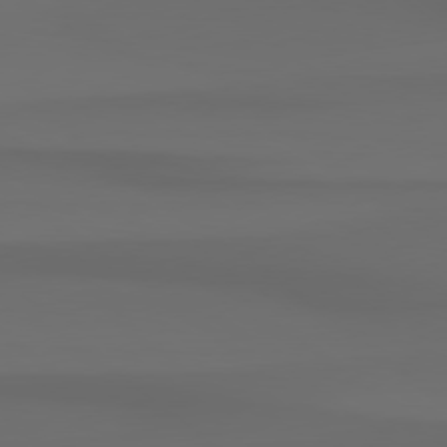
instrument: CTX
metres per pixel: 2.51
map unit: Hpe
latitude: 78.6680
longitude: -134.4601
